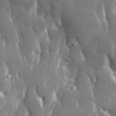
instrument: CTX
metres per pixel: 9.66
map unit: lHvf
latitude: 31.1781
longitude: -92.1955
